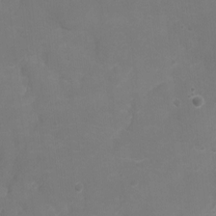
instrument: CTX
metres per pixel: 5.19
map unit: Ht
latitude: -7.1620
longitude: -21.5560
